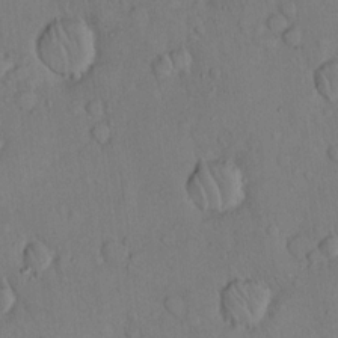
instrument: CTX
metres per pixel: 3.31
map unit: Hto
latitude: 13.2726
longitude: -56.5734
